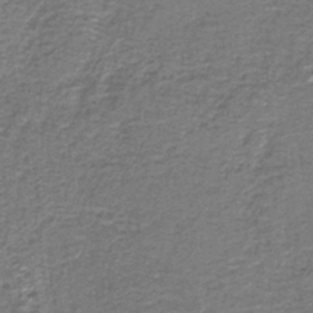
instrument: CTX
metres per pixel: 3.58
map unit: eAb
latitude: -38.6519
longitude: 51.4265
